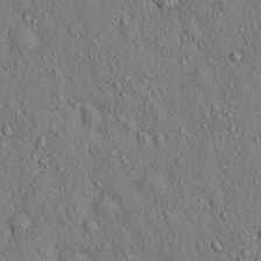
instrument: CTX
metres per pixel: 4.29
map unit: Hto
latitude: 16.3089
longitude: -58.7813
